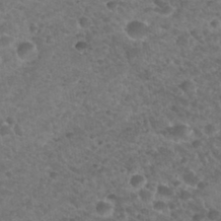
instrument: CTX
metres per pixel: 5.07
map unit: Hto
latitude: 32.1200
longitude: -49.9717
